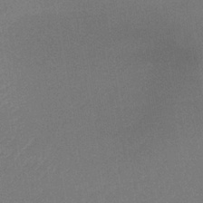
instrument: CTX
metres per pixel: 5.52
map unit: lHb
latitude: -35.2754
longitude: 68.3684
